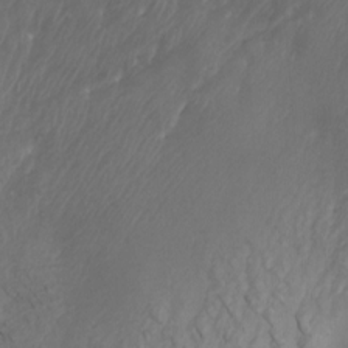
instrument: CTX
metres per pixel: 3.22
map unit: Htu
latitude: -6.6329
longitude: -69.0458
